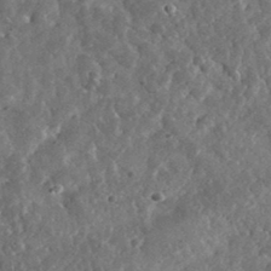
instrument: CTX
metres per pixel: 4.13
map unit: lHvf
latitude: 35.8394
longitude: -87.4993
